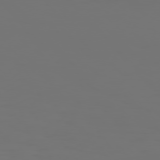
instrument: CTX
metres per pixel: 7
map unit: Hpe
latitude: 76.1011
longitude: -142.0822
